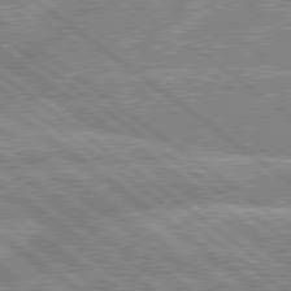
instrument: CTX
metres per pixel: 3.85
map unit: lApd
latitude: 79.3671
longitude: -156.4978
